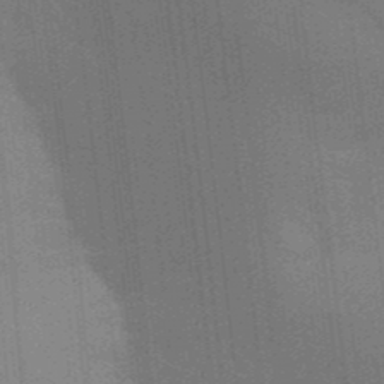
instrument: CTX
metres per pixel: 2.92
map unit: Aa
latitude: 33.3104
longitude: -143.3104
